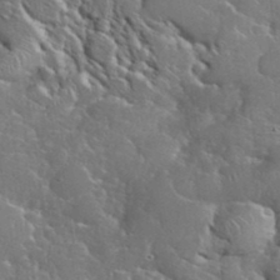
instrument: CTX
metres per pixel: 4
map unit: eHh
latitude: 37.7072
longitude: -60.9136
